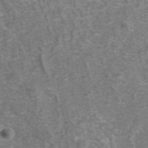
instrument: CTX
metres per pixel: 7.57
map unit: eAb
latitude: 43.0836
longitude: 106.7841
